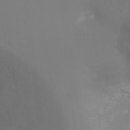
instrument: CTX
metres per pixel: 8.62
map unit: Ht
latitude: -6.7085
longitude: -30.7813
